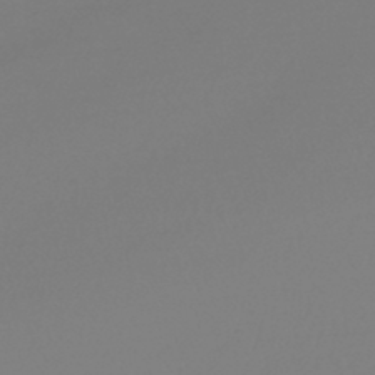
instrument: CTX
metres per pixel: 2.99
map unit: lHb
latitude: -45.6155
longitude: 70.4062
